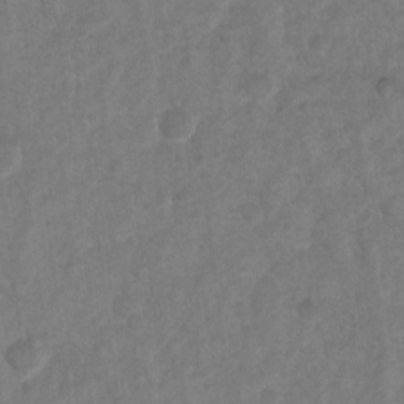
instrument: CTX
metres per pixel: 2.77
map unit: Ht
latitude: 5.6127
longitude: -30.3845
